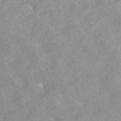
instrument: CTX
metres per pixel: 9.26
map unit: ANa
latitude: 40.3656
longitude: 28.3495
